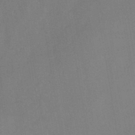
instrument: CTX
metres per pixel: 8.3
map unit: HNb
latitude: -44.8030
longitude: -38.1767
